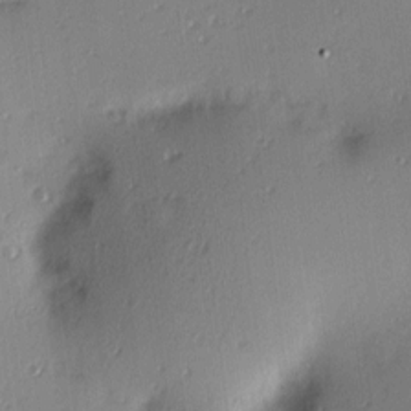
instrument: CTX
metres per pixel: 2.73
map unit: Hve
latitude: 13.3482
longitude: -90.4790
